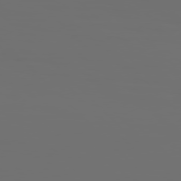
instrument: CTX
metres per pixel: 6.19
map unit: Hpe
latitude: 76.7057
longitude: -141.1214
